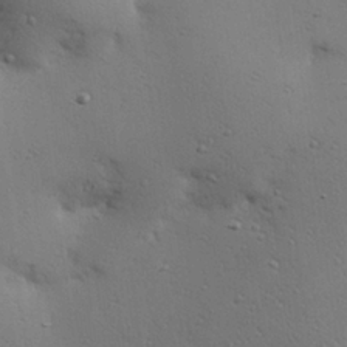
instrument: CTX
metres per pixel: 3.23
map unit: eHh
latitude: 25.0269
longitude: -72.1767
